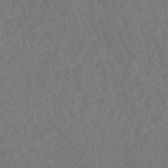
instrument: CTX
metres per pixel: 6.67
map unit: HNhu
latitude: -48.3496
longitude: 97.1620
